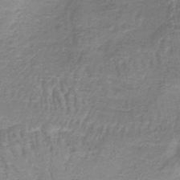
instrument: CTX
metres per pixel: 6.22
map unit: lHb
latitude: -39.5588
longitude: 60.1228
